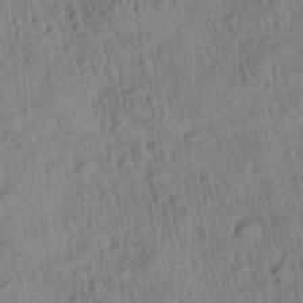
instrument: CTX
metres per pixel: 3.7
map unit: Aa
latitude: 27.9339
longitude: -137.3482
